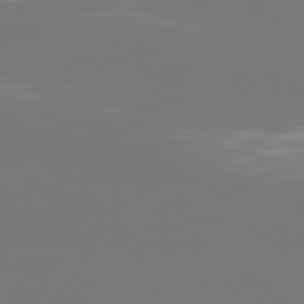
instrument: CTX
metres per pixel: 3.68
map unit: Hpe
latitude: 77.0836
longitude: -136.3656
